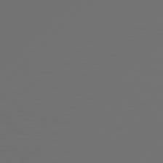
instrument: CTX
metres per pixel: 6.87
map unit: Hpe
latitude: 78.3468
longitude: 172.8219
